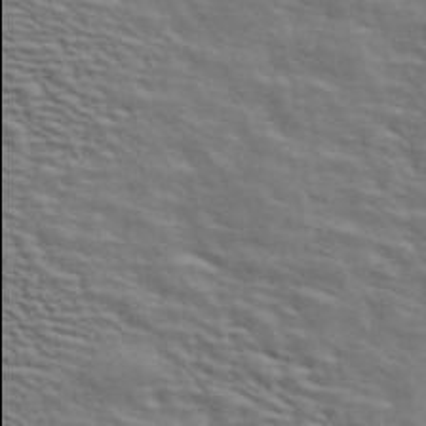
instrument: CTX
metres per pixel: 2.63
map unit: ANa
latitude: 44.8191
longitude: 38.0094
